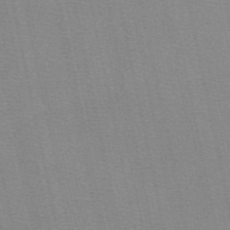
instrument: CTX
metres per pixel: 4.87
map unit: eAb
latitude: 50.8947
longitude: 108.1228
